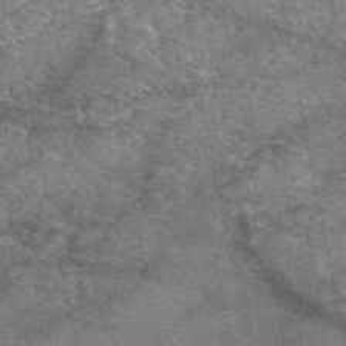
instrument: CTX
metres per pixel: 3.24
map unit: eAb
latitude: 50.2144
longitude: 109.8422
